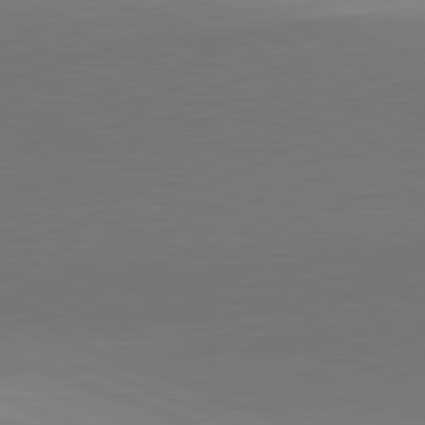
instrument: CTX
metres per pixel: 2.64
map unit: lApd
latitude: 81.9150
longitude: 136.4818
